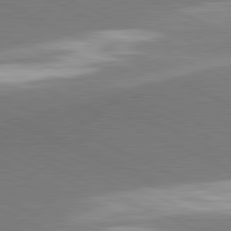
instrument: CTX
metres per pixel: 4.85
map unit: lApd
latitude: 81.3671
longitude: 161.8233
